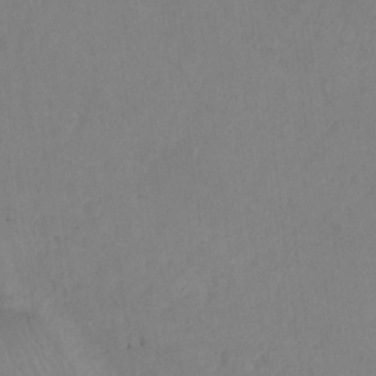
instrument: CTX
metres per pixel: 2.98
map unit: Ht
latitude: -9.2754
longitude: -34.4790
